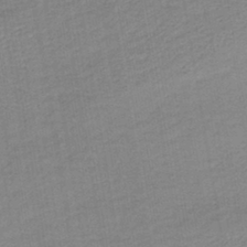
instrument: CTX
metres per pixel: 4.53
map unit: HNb
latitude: -40.8408
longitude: 50.6896
